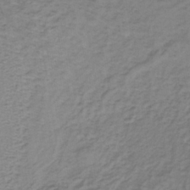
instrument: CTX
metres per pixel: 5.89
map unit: lHb
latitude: -37.9556
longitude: 60.5196
